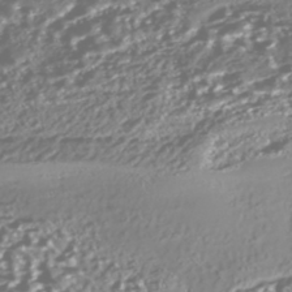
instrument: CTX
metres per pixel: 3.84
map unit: Nhe
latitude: -45.8422
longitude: 151.7478
